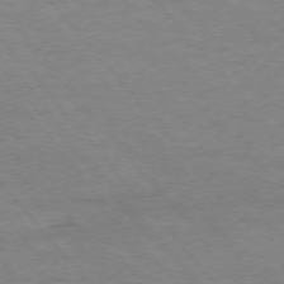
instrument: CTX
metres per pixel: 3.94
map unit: Ap
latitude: -75.9367
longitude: -81.4426
